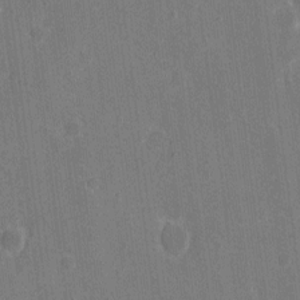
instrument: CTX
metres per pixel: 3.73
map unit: eHh
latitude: 6.5168
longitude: -67.2348
